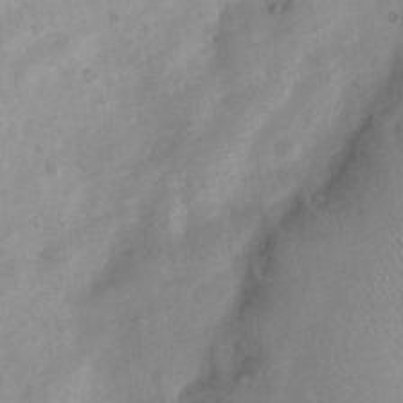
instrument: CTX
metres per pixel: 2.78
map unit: Nhu
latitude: 7.8394
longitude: -23.0647
